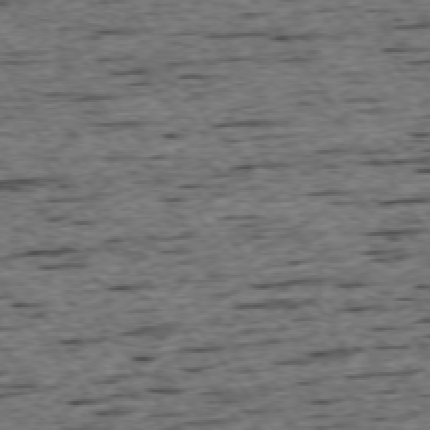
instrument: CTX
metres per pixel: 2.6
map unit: Ap
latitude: -74.5574
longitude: -87.7827
